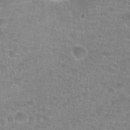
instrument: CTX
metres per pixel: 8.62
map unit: Hto
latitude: 24.5734
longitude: -48.1389
